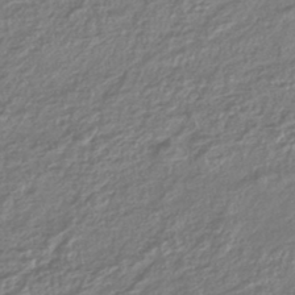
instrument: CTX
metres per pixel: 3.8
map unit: lHb
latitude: -43.5966
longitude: 68.9730
